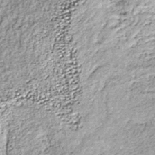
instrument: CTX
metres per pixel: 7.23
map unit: lHb
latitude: -38.3684
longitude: 67.9556
